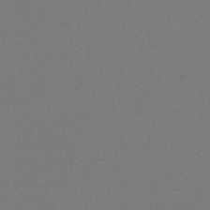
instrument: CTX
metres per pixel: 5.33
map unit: eHb
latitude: -30.2361
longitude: 66.3117
